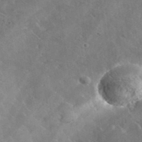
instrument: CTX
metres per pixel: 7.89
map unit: lHvf
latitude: 37.2915
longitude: -91.5182
